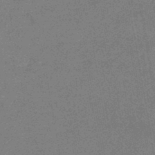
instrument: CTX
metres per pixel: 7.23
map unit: eHb
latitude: -45.0298
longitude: 86.9542
